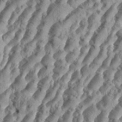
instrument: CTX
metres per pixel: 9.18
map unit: Aa
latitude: 34.5734
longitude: -136.8002
